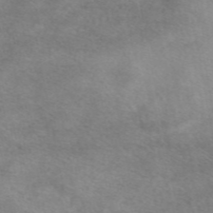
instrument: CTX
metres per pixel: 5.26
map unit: eAb
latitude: 48.1389
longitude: 123.0298
